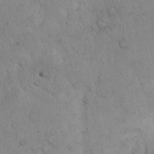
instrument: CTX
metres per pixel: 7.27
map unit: Hto
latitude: 13.1403
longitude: -55.9150
